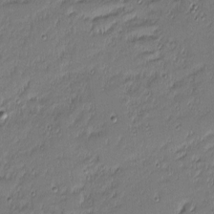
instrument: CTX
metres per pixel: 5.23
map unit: eHh
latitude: -2.5195
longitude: -83.3670
